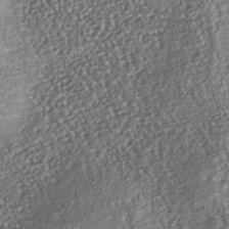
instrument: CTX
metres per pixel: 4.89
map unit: Nhu
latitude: -38.1795
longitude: -80.5168
